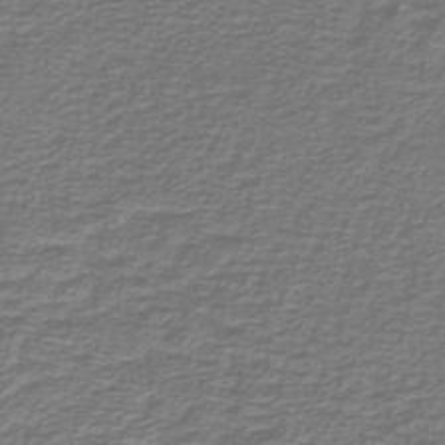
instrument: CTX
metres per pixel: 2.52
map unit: lHb
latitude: -42.8219
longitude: 57.0675
